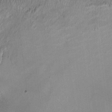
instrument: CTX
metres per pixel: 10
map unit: HNhu
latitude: -2.8030
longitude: -7.4615
